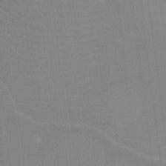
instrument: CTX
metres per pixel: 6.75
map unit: Ht
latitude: -3.6910
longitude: -17.7072
